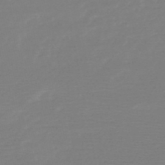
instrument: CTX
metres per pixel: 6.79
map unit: HNb
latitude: -49.2943
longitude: -43.1970
